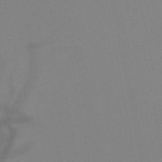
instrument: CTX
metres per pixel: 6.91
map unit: HNb
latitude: -50.8597
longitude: -46.1578
